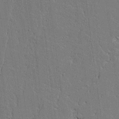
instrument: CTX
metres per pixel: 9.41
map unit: Aa
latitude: 18.6112
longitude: -126.8380
